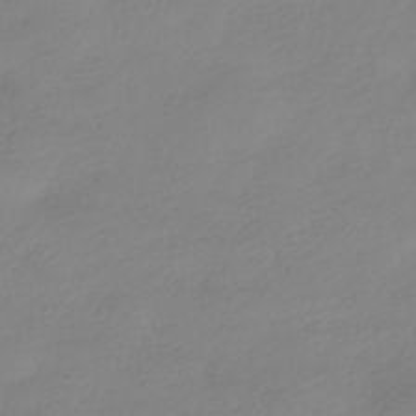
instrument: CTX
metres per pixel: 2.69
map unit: HNhu
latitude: -40.7085
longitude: 96.5952
